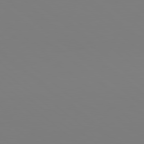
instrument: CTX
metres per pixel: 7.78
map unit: Hpe
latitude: 78.6680
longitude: -174.2145
